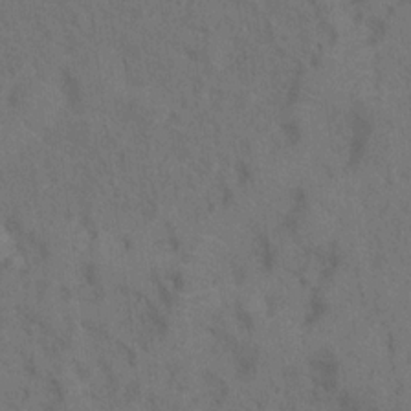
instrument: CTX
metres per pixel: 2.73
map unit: Hto
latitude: 15.0648
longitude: -36.1200
